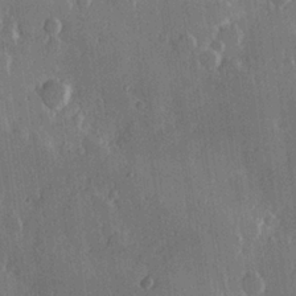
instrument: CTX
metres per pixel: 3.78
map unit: Hve
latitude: 23.0458
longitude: 148.0283
